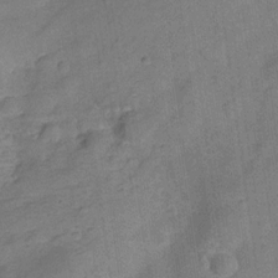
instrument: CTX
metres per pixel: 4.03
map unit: Hve
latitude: -28.5763
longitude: 92.7463
